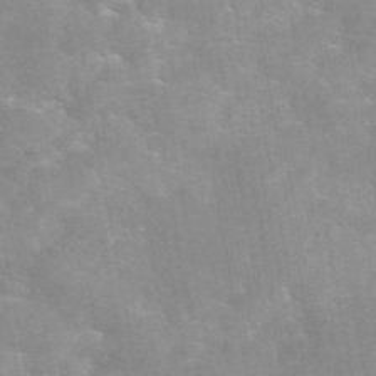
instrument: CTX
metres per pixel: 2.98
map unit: eAb
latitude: 45.5749
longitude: 124.6518
